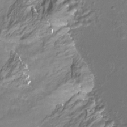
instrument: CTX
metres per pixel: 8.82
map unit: Ht
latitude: -12.3306
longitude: -45.3859
